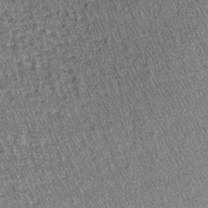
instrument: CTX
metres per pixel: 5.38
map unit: lHb
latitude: -38.2928
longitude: 67.1054
